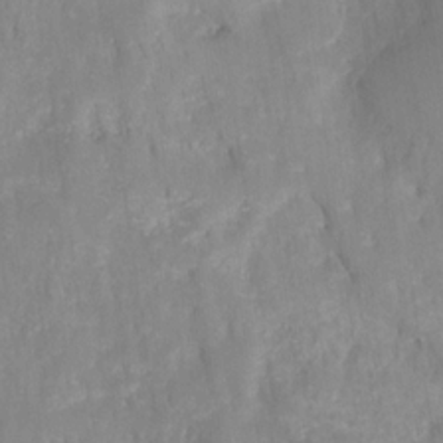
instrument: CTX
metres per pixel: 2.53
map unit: HNhu
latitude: -27.7288
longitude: 73.1053
